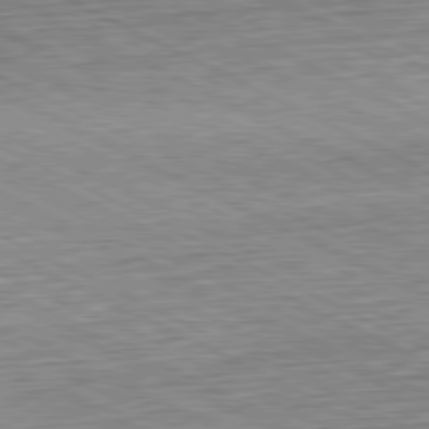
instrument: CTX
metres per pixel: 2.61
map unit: Hpe
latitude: -81.4077
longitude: 9.8800
